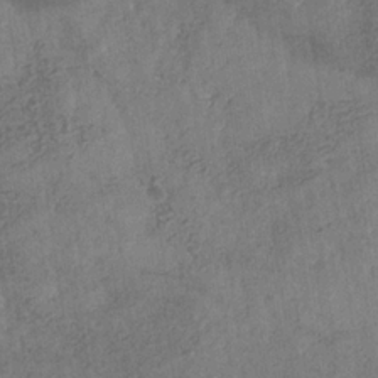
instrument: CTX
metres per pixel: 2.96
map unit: eHb
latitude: -30.0850
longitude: 69.1431
